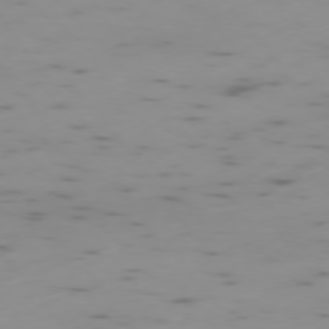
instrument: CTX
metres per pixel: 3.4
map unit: Ap
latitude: -75.6155
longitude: -67.5182
